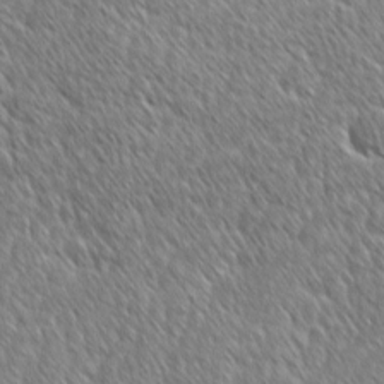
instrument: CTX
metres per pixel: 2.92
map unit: lAvf
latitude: -1.7667
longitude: -114.9324
